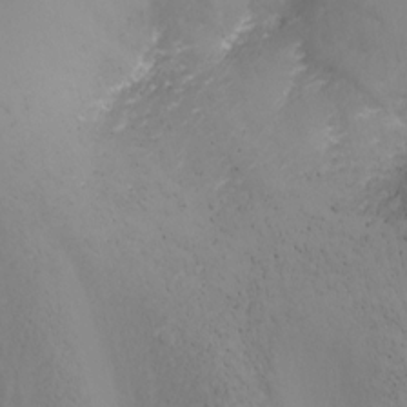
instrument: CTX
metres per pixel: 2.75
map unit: Nhu
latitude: -8.0661
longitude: -91.1214
